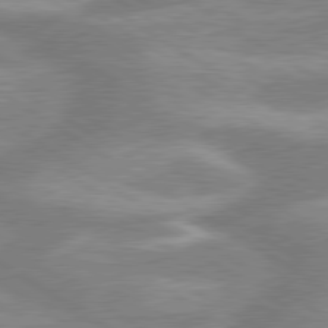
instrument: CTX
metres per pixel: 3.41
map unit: lApd
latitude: 80.0822
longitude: -177.1403
